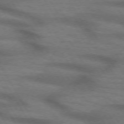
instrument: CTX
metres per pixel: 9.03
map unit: lApd
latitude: 73.0648
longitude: -57.8583
